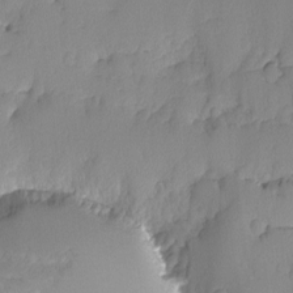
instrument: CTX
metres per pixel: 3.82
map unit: Ave
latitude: -9.4832
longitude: -117.1214
